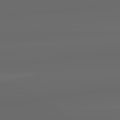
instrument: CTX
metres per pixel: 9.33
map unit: lApd
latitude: 83.5371
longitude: -127.3293
